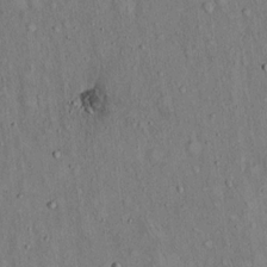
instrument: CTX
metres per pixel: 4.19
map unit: Hto
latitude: 14.8758
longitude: -58.7435
